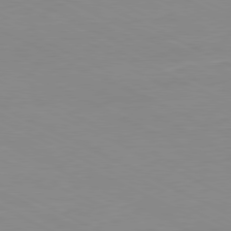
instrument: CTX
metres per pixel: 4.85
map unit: Ap
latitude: -80.8786
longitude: -94.2334
